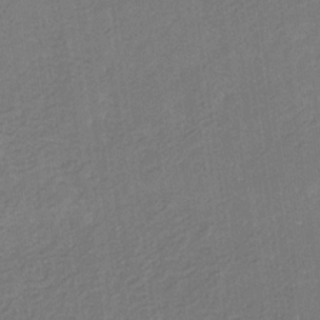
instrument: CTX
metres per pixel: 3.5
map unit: eHb
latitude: -30.1039
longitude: 70.0661
